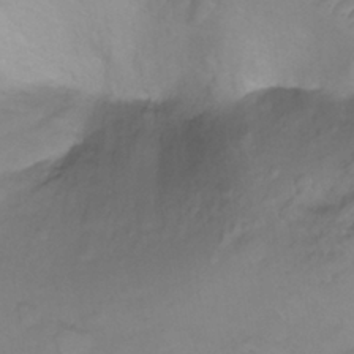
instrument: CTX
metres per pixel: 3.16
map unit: Ht
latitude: 5.8016
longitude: -29.8205
